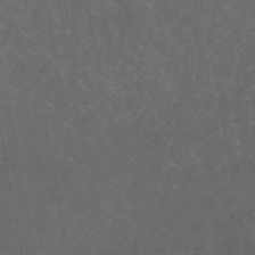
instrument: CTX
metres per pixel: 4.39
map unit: eAb
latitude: 45.2915
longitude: 122.8408
